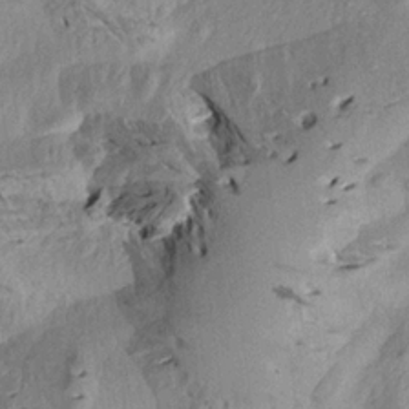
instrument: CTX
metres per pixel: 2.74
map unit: Aa
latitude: 19.0647
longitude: -145.4048
